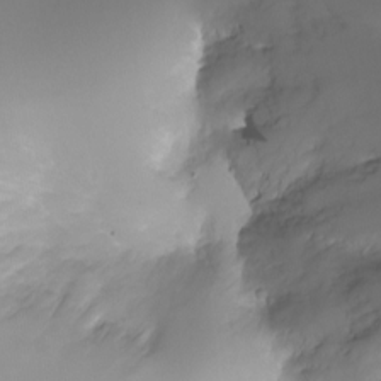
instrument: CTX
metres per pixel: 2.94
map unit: Ht
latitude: -6.6140
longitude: -20.5924
